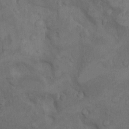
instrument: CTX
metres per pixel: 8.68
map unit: Nhu
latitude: 9.3482
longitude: -24.9891
